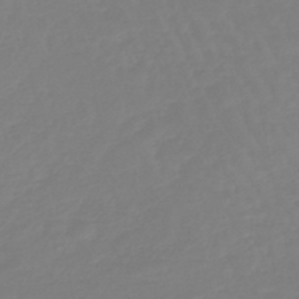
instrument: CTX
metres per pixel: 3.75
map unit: eHb
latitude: -45.4832
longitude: 81.2187
